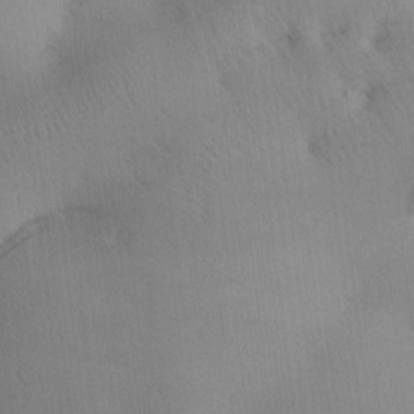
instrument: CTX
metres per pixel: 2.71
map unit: lAa
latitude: -10.2740
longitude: -124.2900
